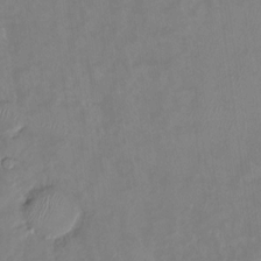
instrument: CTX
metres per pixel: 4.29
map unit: HNhu
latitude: -24.5385
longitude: 51.1998
